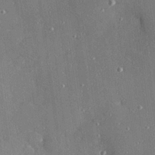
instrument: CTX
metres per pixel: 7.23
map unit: Hve
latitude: 27.3104
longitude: -90.3467
